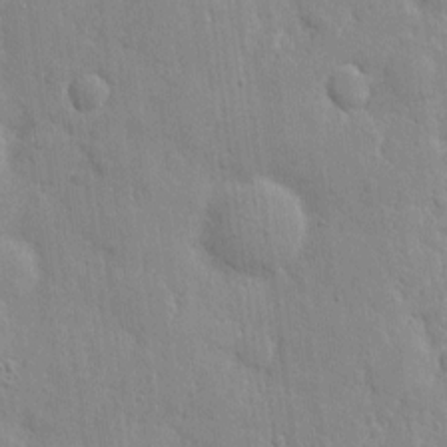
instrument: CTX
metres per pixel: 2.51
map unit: eHh
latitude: 6.1956
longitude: -72.3846
